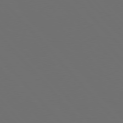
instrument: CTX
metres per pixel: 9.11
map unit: Hpe
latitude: 76.4979
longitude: -168.7813
